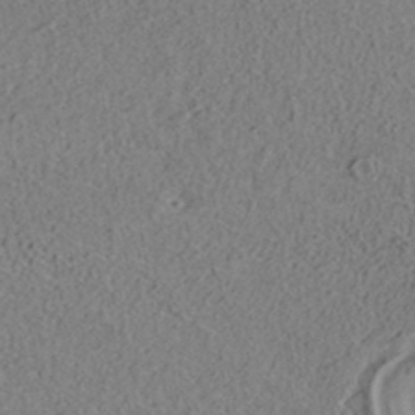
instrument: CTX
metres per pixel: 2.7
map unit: ANa
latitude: 36.1767
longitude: 12.9542
